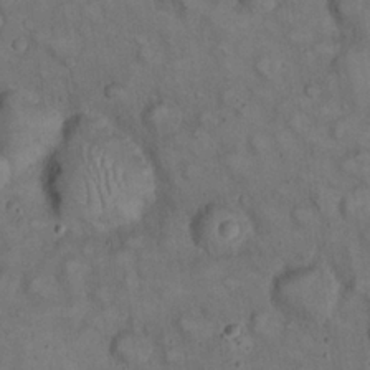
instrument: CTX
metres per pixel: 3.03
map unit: eHh
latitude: 22.7813
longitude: -60.5168
